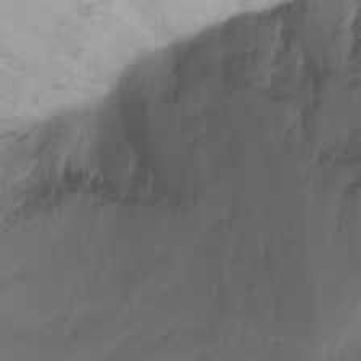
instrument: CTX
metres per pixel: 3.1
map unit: Ht
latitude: -15.6722
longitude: -44.6301
